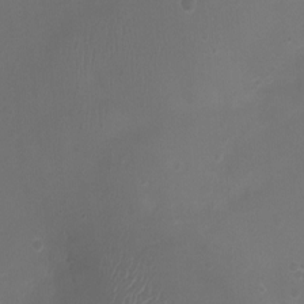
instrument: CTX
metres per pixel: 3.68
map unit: Ht
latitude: -2.2550
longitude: -18.7246
